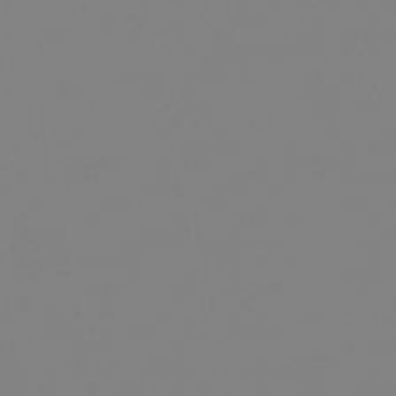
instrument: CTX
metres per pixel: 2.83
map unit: eHb
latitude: -49.4266
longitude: 84.9541
